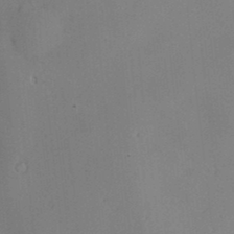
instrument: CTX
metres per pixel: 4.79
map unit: Hve
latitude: -9.2943
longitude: 174.7841
